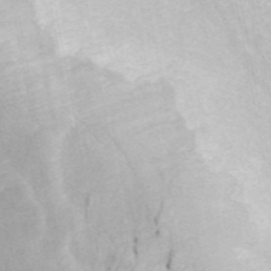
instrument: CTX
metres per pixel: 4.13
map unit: ANa
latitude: 45.6694
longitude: 23.1053
